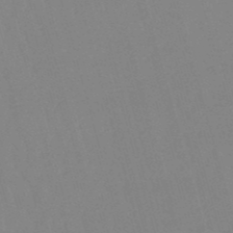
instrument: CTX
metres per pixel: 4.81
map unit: eHb
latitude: -50.6329
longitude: 75.8990
